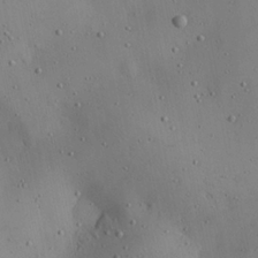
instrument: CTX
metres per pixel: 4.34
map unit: Aa
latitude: 22.4034
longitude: -142.3845
